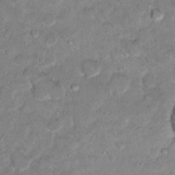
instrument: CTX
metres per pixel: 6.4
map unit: Hto
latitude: 15.2159
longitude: -34.1955
